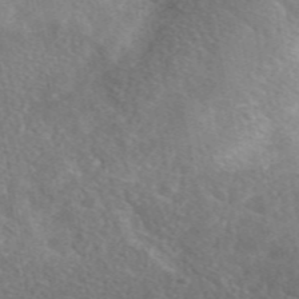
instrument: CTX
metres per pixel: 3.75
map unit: eAb
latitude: 48.9514
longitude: 118.2928
